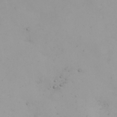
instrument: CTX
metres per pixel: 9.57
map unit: eHh
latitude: 25.4615
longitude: -64.1956
